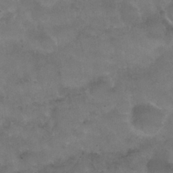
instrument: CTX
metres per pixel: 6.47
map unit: Nhu
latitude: 26.4790
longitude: -53.7261
